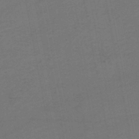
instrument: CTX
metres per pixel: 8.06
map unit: HNhu
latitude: -48.5574
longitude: 100.4251
